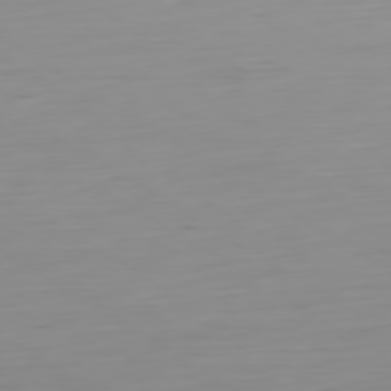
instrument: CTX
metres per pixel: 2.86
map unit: Ap
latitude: -80.1795
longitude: -58.9136
